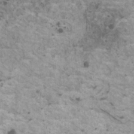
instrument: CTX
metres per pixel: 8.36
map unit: HNhu
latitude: 1.7827
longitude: 4.2739
